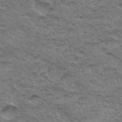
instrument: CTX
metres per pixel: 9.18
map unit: Hto
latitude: 33.1592
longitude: -47.5371
